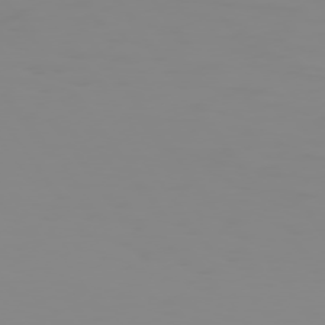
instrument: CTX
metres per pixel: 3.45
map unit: Hpe
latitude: 74.7435
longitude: -127.9906
